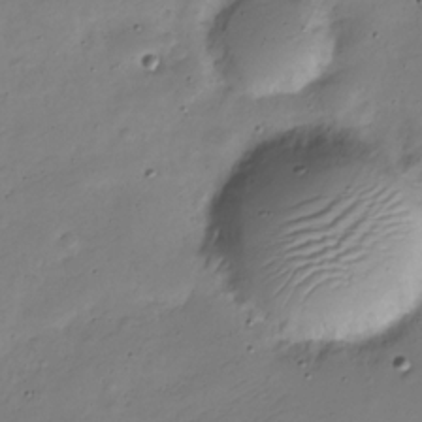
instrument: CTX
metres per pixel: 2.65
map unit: Nve
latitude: -25.9178
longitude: 106.4062
